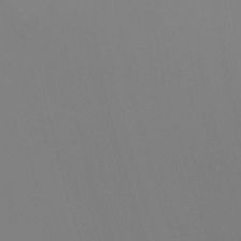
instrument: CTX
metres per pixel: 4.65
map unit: Nhu
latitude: -13.6155
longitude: -70.7813
